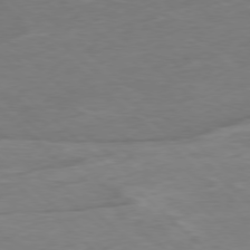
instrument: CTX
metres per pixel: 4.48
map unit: Hpe
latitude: -78.4629
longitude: -19.5182
